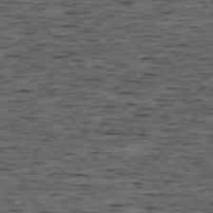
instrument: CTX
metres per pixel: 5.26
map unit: Ap
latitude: -75.3699
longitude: -92.7246
